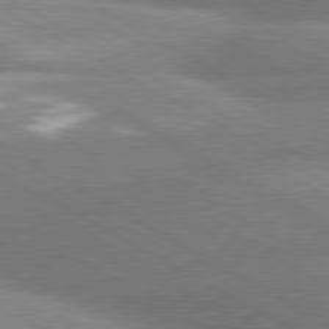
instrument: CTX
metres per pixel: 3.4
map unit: lApd
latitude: 80.4412
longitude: -163.4805
